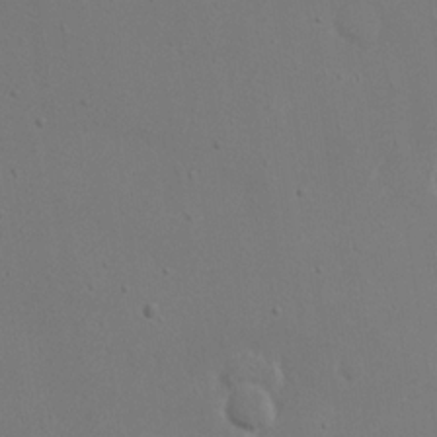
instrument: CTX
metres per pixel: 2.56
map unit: Nhu
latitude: 19.2159
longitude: -72.2145
